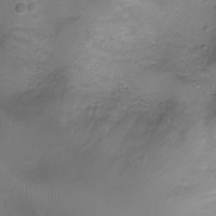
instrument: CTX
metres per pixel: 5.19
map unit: Ht
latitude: -3.3320
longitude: -18.4979
